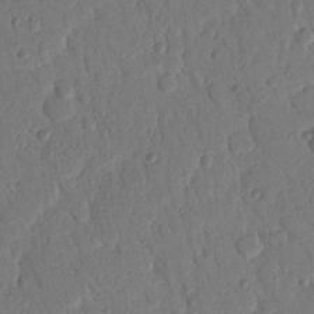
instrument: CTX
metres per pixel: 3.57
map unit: Nhu
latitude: 17.4049
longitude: -78.9136
